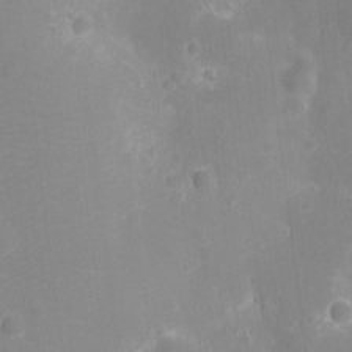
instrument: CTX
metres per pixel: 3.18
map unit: Ht
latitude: -10.7274
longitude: -22.9136
